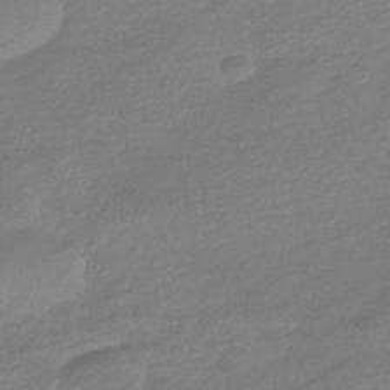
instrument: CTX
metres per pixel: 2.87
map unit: HNhu
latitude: -42.5006
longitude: 93.2943
